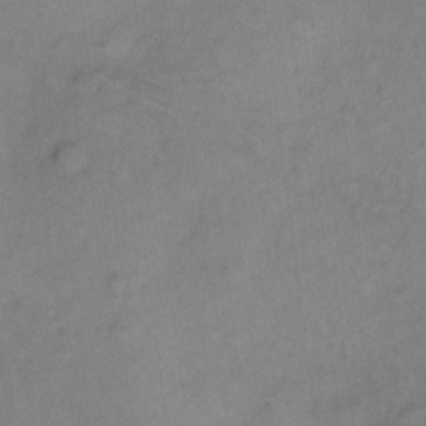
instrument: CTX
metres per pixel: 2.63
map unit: Hto
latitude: 5.9339
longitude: -61.5560
